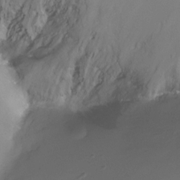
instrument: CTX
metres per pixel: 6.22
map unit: Ht
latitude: -10.8219
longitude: -29.4237
